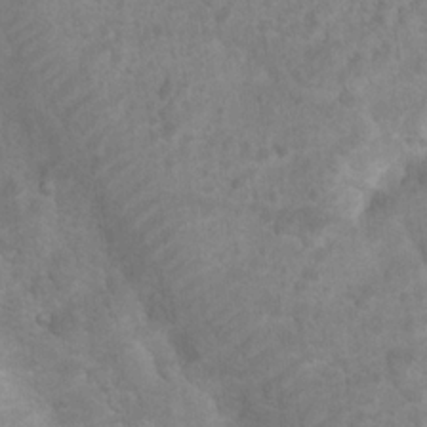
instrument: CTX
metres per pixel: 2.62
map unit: Nhu
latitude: 8.5546
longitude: -22.2900
